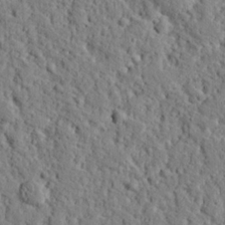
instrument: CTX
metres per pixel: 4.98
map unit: eHh
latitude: 25.9150
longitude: -78.3845
